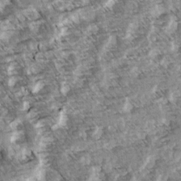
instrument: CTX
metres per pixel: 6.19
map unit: Hve
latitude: 3.0269
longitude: -121.6127
